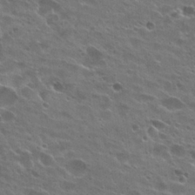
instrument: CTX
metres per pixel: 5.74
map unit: Hto
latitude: 25.8394
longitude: -42.8380
